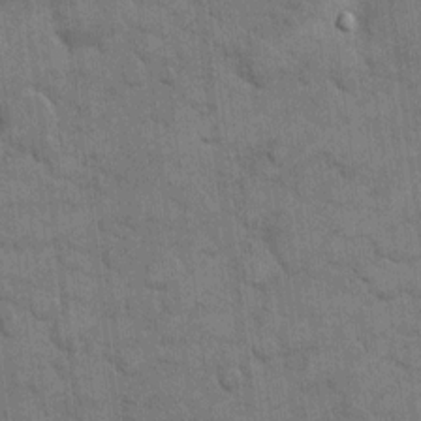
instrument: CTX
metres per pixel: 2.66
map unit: eHh
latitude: 12.6680
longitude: -65.5560
